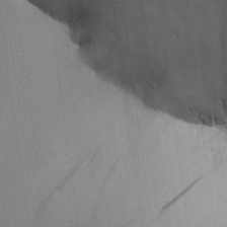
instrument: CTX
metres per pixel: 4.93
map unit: Aa
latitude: 25.9906
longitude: -129.7261
